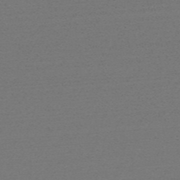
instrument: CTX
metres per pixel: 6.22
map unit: HNb
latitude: -53.3887
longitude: -43.1214
